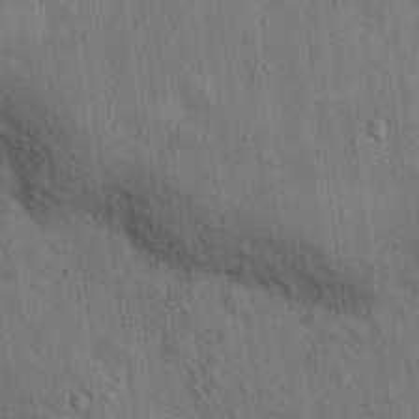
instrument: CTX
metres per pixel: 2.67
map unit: Hto
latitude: 14.7625
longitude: -34.3089
